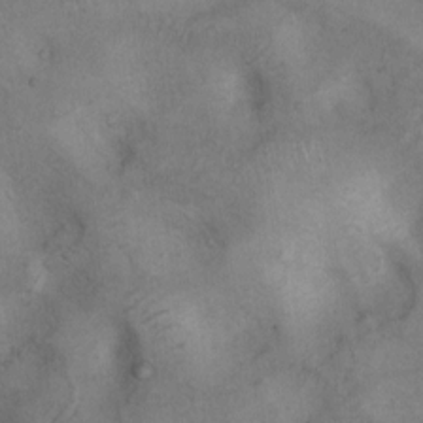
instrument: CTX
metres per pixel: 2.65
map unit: Nhu
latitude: 8.1011
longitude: -23.6505
